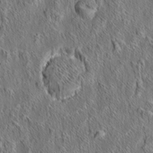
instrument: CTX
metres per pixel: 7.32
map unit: eHh
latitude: 6.2334
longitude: -76.6490
